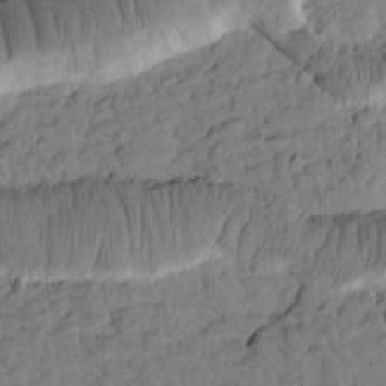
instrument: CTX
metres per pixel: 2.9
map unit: Htu
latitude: 2.1578
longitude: 177.9745
